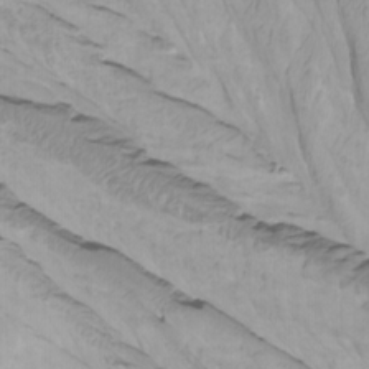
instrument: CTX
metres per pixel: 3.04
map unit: Htu
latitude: -8.0094
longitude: -64.5735
